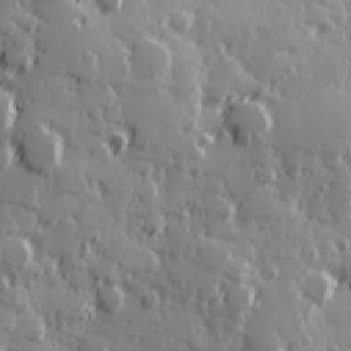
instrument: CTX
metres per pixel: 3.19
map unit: Hve
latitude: 25.8772
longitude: 146.7085
